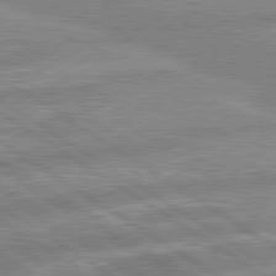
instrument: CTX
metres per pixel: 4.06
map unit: lApd
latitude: 80.3089
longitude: -169.4616
